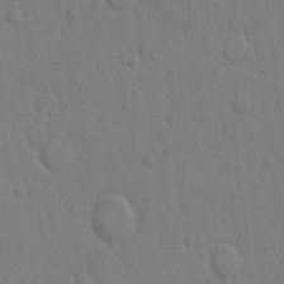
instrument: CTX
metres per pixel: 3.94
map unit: Hto
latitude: 8.4412
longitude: -61.2348
